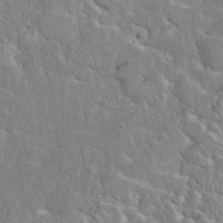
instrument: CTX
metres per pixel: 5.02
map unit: eHh
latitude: 37.1970
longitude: -61.6883
